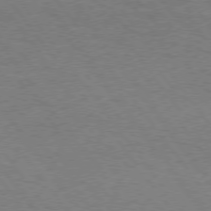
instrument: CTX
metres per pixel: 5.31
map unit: Hpe
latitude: 74.9892
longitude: -150.8191
